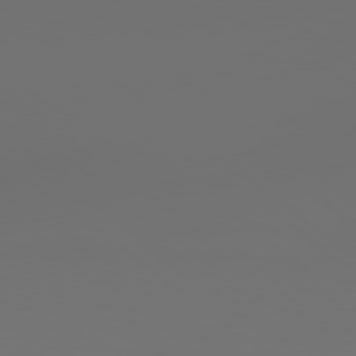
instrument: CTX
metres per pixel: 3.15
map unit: Hpe
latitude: 79.0648
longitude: 177.1809
